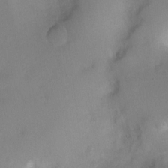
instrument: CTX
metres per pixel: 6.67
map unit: Ht
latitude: -4.3117
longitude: -19.1403
